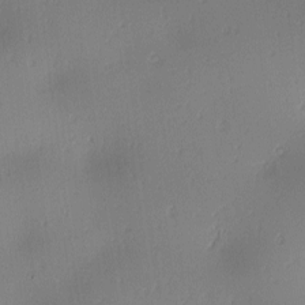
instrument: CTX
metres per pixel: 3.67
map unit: lAa
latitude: 1.9150
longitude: -115.8961
